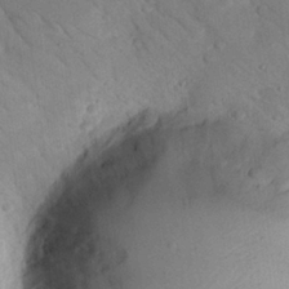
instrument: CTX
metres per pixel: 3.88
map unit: Nhu
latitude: 24.4034
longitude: -73.8206
